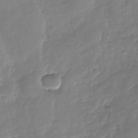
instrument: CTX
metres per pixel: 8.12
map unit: Nhu
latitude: -29.2565
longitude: -61.3670
